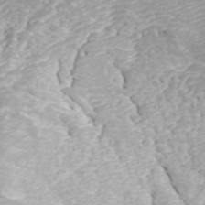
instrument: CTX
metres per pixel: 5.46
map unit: ANa
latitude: 42.1956
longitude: 28.8030
